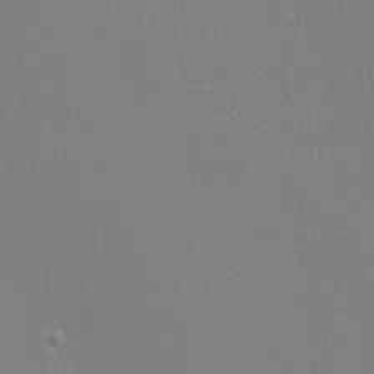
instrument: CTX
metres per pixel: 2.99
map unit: eHh
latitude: -6.4440
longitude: -83.3481
